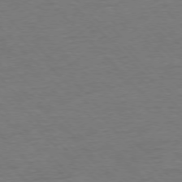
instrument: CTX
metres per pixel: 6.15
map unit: Ap
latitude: -76.7274
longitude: -94.8191
